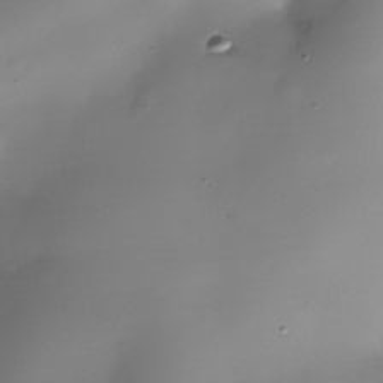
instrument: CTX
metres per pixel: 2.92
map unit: Nhe
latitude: -36.7463
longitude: -117.1970
